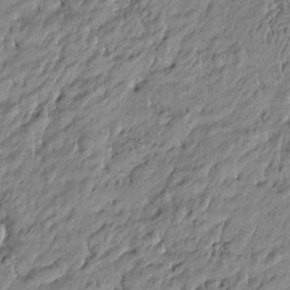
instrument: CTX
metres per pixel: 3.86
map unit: Htu
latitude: -5.0675
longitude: 177.0864
